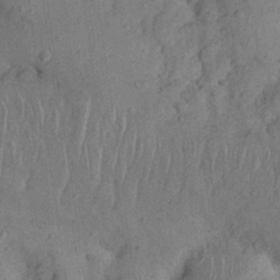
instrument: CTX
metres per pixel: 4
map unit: Nhu
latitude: 22.2145
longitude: -71.3104
